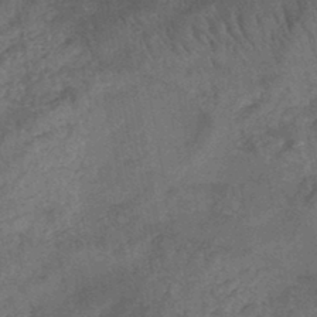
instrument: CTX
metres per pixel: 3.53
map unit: HNb
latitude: -44.7841
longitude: -37.4805
